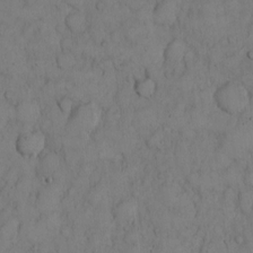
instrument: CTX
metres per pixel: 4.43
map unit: Hto
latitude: 9.3671
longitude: -57.9906
